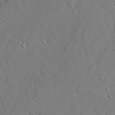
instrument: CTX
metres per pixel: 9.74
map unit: lAvf
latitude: 25.8772
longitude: -110.7624
